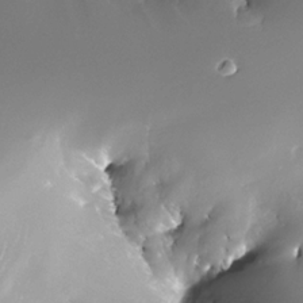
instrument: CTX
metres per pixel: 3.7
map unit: Nhe
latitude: -32.2362
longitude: -115.9150
